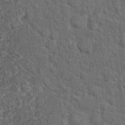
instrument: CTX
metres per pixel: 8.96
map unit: Hto
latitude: 15.4994
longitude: -34.4412
